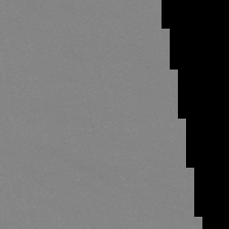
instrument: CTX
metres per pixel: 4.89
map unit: lHb
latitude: -45.9745
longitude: 67.7478
